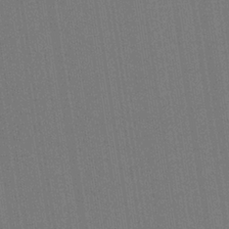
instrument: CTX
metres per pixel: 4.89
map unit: HNb
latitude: -35.5399
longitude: 54.8219
